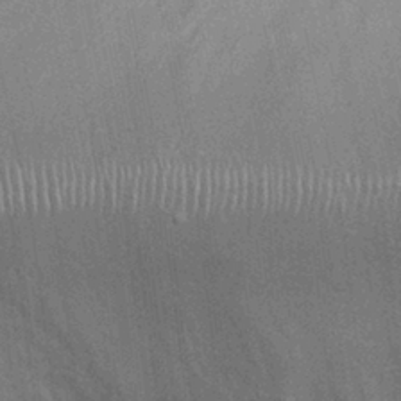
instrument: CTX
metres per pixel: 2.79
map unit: Ht
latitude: -3.5966
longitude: -15.2915
